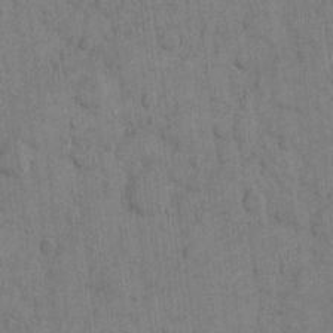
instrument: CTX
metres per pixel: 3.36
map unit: eHh
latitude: 9.9150
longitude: -66.1388
